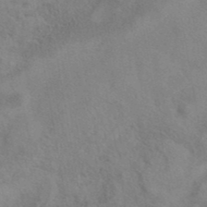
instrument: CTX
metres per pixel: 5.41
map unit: eAb
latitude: 40.5167
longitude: 108.1795
